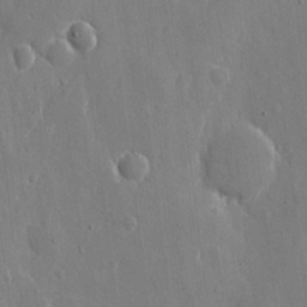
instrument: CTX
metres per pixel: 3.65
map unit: eHh
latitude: 9.9528
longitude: -69.7261
